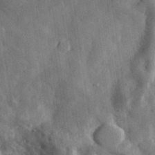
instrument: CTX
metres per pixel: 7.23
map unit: eHh
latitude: 30.9136
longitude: -77.3481
